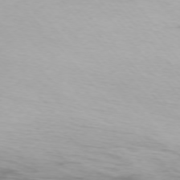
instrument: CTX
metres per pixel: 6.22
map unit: Ap
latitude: -75.0676
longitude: -76.2144
